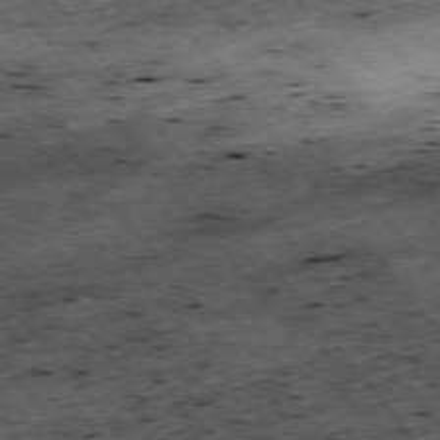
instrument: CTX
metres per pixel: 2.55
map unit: Hpe
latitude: -75.7478
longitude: -18.7246
